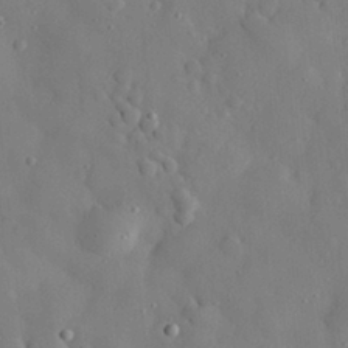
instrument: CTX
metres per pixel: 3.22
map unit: eHh
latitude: 29.0080
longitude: -77.6316
